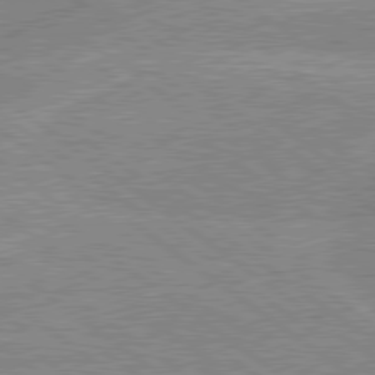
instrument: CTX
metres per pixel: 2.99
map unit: lApd
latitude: 79.2159
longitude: -156.7624
